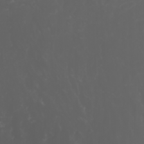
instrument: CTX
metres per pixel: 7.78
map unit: Htu
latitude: -1.4077
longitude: -77.2537
